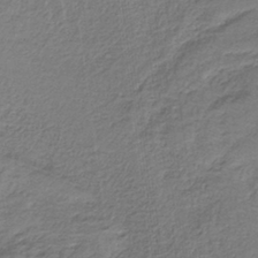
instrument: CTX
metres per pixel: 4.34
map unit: HNb
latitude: -35.2376
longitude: 57.7666
